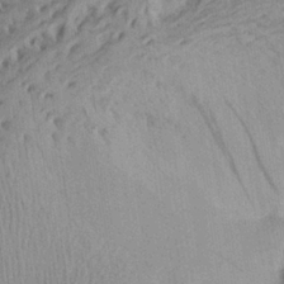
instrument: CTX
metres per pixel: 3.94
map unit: Aa
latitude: 26.0444
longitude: -143.9339
